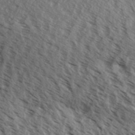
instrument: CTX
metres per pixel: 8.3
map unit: Aa
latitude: 30.2334
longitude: -138.9892
